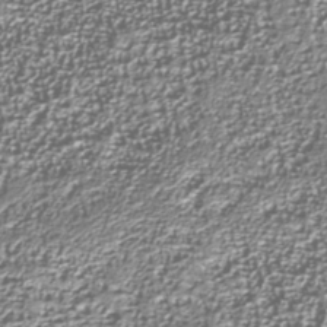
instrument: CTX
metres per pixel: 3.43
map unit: Nhu
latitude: -37.8611
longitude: -82.2900
